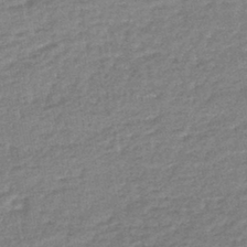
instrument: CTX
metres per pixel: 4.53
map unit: lHb
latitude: -41.6344
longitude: 66.7463
